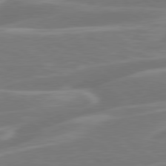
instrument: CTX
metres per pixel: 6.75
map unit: Hpe
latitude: 79.3293
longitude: -126.0255
